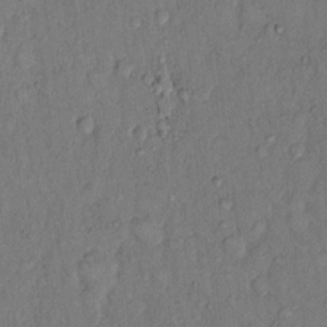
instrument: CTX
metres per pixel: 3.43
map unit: Hto
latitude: 11.1970
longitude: -60.7624
